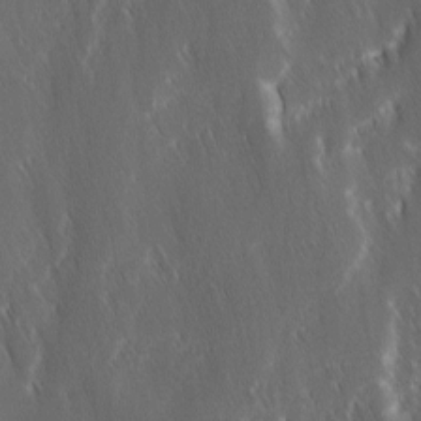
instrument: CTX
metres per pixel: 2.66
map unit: Ave
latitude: 9.6883
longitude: -105.0648
